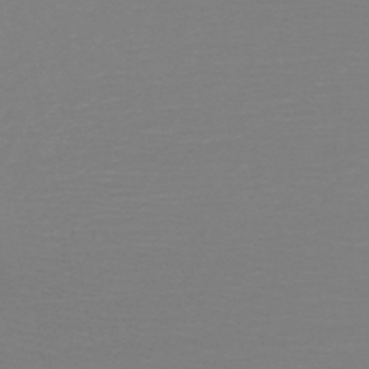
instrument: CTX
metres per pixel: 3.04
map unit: HNb
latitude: -49.0487
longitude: -43.2348
